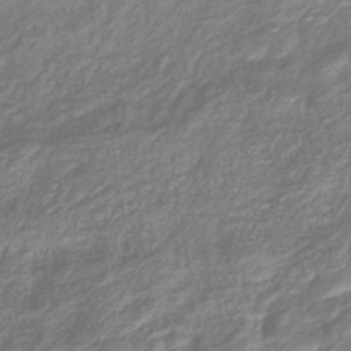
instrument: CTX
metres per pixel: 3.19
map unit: eHb
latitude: -40.1228
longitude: 79.1242
